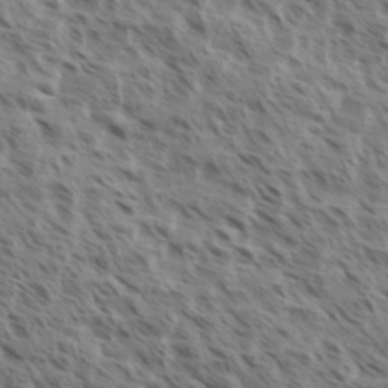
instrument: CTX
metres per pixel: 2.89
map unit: eHh
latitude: 35.4048
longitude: -139.0080
